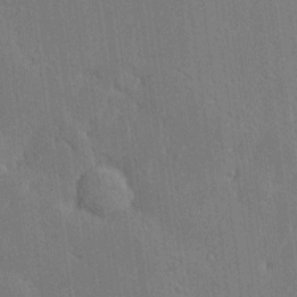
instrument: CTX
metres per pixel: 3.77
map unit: Ave
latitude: 18.3089
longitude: -140.3089
